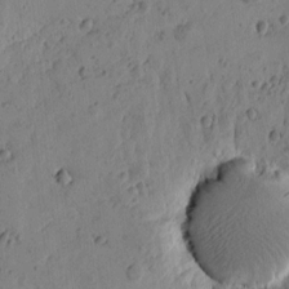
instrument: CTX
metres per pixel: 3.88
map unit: Htu
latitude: -0.5952
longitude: -177.8205
